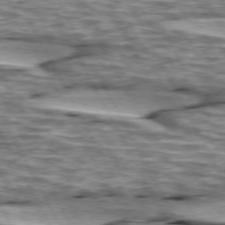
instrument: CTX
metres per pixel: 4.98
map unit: lApd
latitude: 74.3467
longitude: -55.2537
